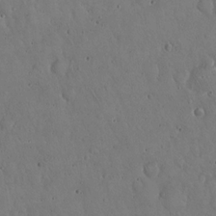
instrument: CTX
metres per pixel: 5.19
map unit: Hto
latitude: 17.6505
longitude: -59.5560
